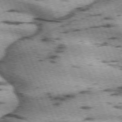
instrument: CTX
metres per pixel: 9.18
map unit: lApd
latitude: 72.0255
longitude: -53.4049
